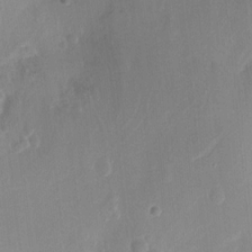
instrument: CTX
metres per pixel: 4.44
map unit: Hto
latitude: -12.8975
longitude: -39.1970
